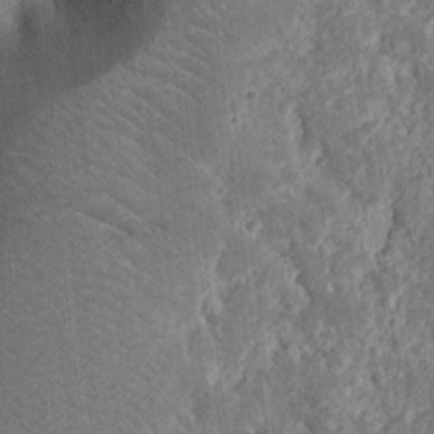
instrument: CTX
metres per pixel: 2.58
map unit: Ht
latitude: 13.2537
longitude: -74.1956
